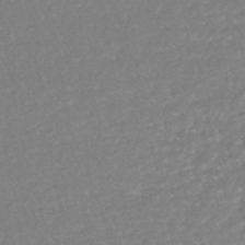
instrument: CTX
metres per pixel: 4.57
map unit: HNhu
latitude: -47.0486
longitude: 97.9745
